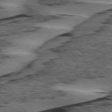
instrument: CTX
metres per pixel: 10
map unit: lApd
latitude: 76.1766
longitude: -77.8205
